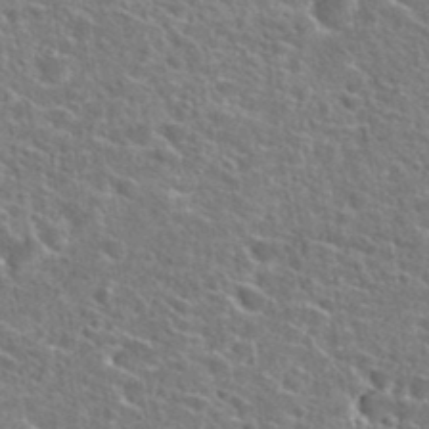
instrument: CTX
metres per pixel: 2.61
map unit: Hto
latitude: 24.6679
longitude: -47.2726
